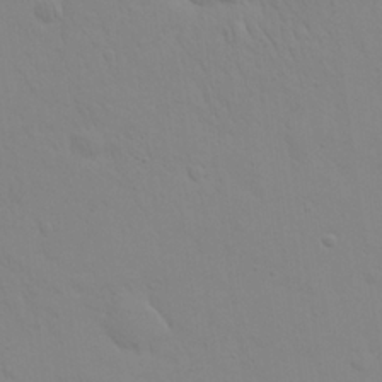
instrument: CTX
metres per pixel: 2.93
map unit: eHh
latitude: 24.7246
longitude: -65.7827
